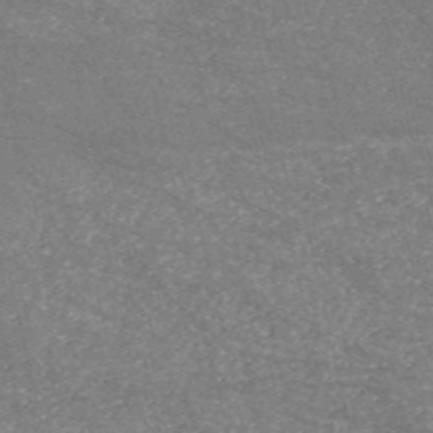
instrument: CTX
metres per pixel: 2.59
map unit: HNb
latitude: -54.1039
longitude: -38.3278
